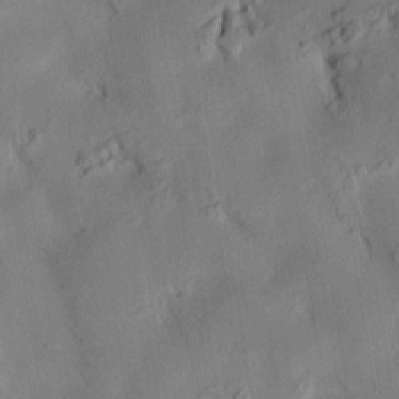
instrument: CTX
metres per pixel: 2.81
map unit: HNhu
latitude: 14.4034
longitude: 12.0661
